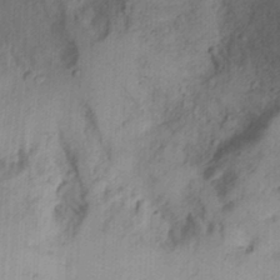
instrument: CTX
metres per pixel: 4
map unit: Ht
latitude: 13.4993
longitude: -74.7057
